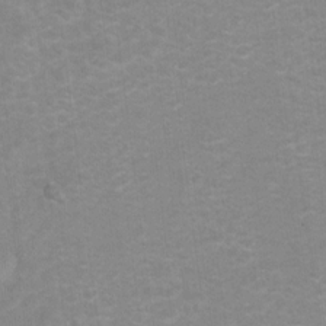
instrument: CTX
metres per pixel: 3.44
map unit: Hto
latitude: 5.5749
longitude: -32.3656
